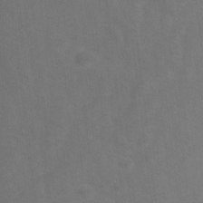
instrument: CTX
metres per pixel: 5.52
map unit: Ave
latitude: 1.3103
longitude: -112.8002
